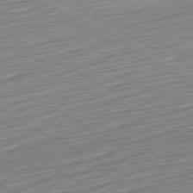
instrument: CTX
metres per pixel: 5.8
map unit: Hpe
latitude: -80.6330
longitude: 23.7100
